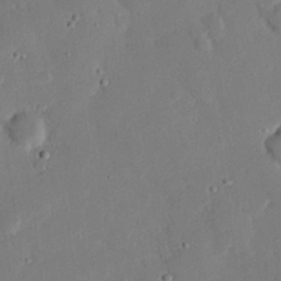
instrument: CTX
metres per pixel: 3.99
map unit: eHh
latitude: 27.0648
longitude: -81.0080
